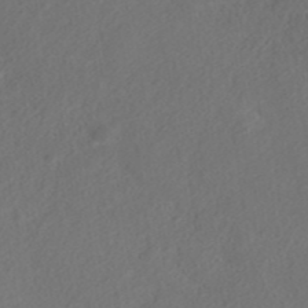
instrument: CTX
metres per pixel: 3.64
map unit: ANa
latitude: 36.2523
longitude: 13.5777
